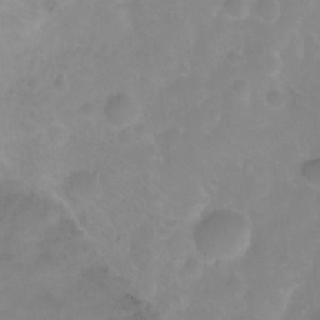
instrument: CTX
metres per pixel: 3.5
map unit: Ht
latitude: 0.1389
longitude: -46.1956
